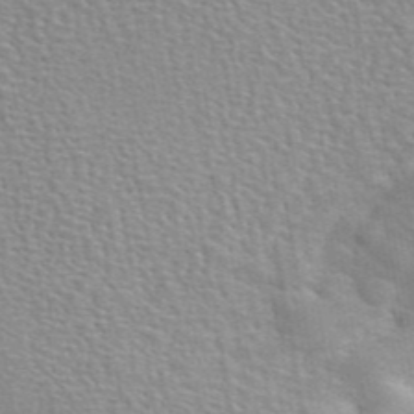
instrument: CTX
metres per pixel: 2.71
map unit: eAb
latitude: 44.3089
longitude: 110.3873
